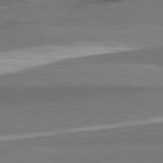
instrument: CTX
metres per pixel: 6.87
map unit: lApd
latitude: 82.4223
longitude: 161.3510
